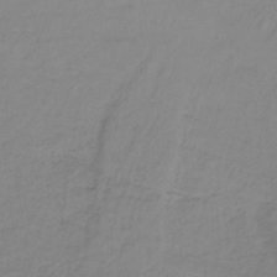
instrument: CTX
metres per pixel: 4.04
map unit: lHb
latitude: -34.8408
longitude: 70.4251
